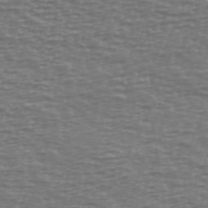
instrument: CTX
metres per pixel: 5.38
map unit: Ave
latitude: 38.6679
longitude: -113.7638
